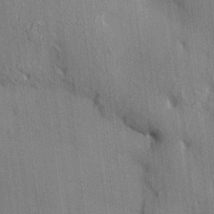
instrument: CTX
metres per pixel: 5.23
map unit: HNhu
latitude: 13.1970
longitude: 10.0094
